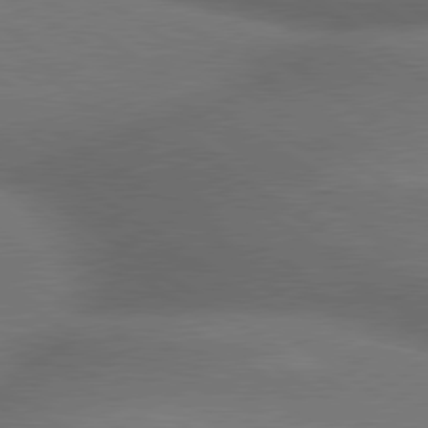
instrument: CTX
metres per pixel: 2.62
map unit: lApd
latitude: 79.6505
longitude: -154.0444
